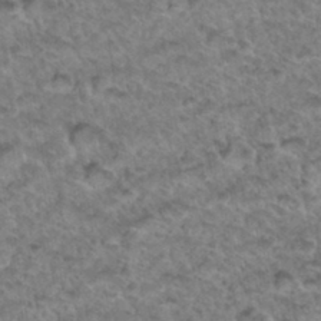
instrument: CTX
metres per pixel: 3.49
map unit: Hto
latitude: 34.1766
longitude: -48.3278
